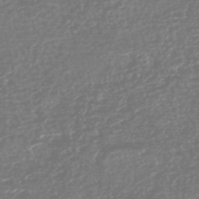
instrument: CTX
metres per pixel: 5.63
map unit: HNhu
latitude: -45.4077
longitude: 107.2754
